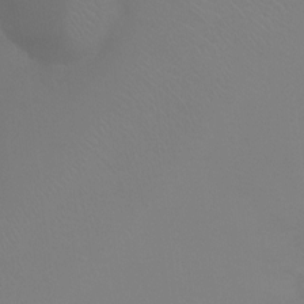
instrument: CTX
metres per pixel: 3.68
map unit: Ht
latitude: -4.3306
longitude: -26.1956
